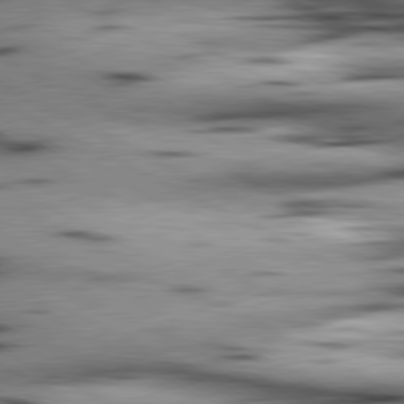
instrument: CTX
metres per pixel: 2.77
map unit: lApd
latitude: 80.6679
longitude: 156.3684
